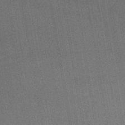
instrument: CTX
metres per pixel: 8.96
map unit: lHb
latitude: -43.9367
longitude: 67.9178
